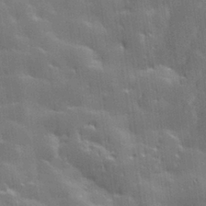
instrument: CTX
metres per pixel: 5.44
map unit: Hve
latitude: 28.2522
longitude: 144.8219
